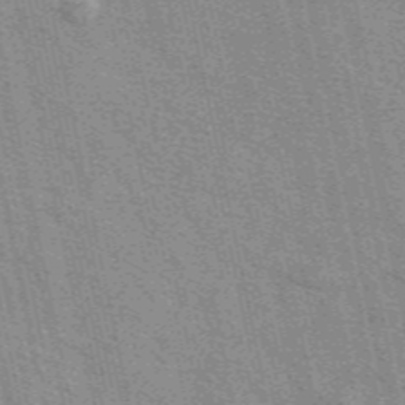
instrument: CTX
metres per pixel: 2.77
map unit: eAb
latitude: 49.1592
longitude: 106.2551
